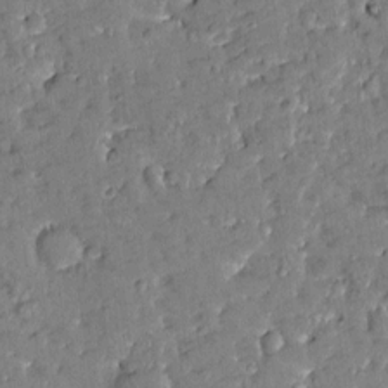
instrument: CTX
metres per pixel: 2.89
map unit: Htu
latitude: -2.3873
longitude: 174.7841
